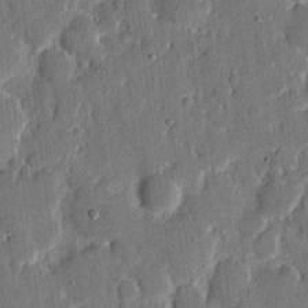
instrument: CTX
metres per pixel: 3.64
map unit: eHh
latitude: 8.2523
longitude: -66.5545
